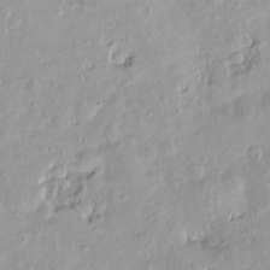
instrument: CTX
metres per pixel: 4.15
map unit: Nve
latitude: -8.1795
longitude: 174.5006
